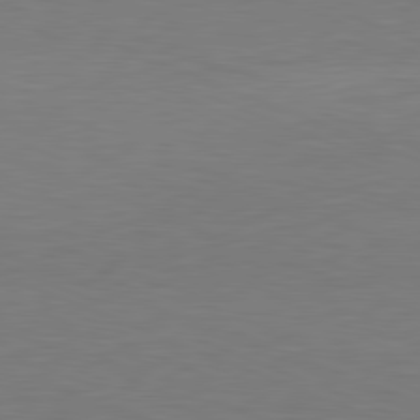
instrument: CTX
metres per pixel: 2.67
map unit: Hpe
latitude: -81.7100
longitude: 8.8408
